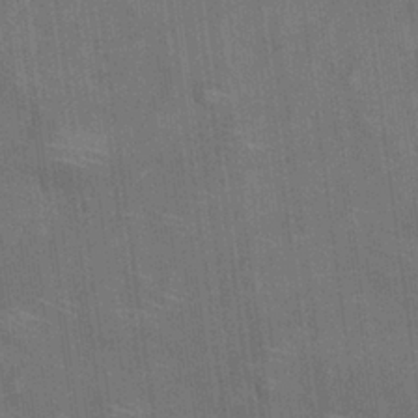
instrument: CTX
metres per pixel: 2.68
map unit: Nhu
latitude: 26.0255
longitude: -54.4979
